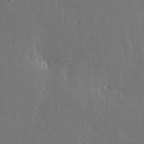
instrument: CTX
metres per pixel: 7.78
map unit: lHvf
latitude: 18.1200
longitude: -117.3860
